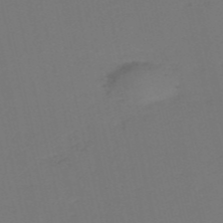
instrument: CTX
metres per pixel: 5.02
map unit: HNb
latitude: -54.7841
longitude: -39.0080
